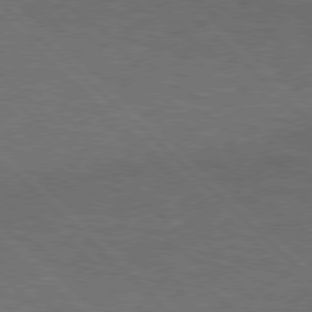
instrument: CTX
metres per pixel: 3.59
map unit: Hpe
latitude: 77.1025
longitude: -157.1403
